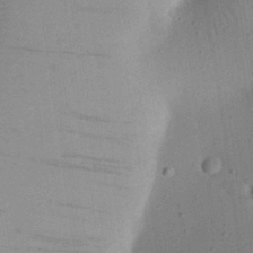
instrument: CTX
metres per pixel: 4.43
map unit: eHh
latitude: 25.1214
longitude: -70.4034
